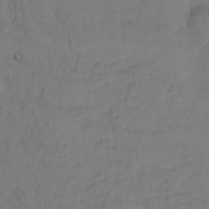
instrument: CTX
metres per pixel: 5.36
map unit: eHh
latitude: -8.5574
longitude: -66.7246
